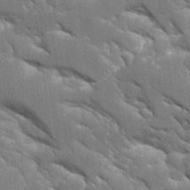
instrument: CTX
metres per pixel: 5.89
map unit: Aa
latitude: 10.9703
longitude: -125.6882
